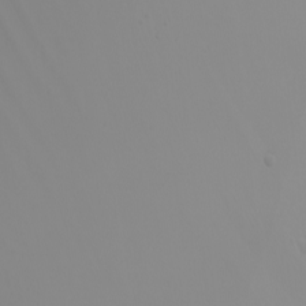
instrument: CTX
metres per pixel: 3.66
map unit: Nhu
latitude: -6.1417
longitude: -96.2522
